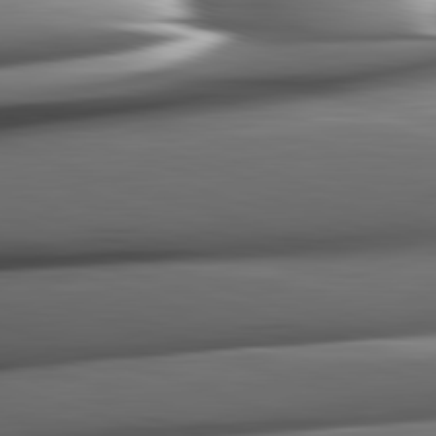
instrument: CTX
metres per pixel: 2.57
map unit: lApd
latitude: 82.4412
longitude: -145.1592
